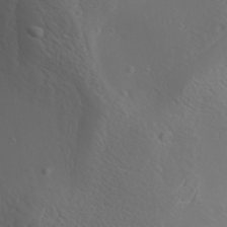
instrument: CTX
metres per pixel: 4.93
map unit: Aa
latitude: 30.9325
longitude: -132.7435
